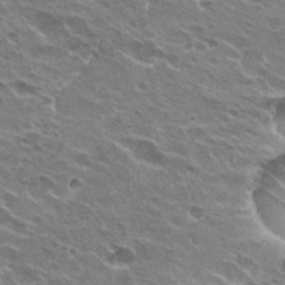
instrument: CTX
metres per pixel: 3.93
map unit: Hto
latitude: 24.5545
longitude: -38.7813
